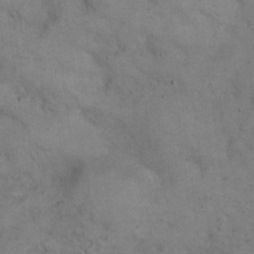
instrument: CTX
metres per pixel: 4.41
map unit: eHh
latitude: 21.7072
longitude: -61.2726
